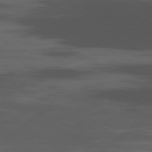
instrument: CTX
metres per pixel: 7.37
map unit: Ap
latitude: -80.3118
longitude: -62.9703
